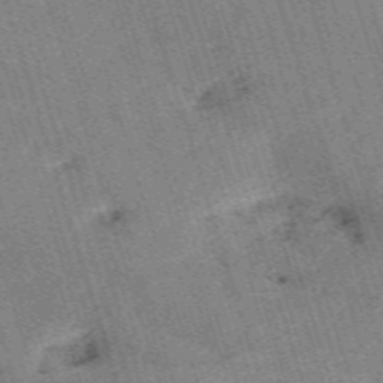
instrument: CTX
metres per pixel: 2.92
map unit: HNb
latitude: -53.7855
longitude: -48.4034
